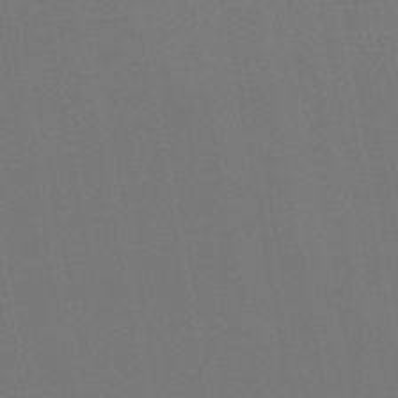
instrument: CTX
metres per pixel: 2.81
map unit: lHb
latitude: -47.3887
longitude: 74.7841
